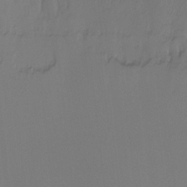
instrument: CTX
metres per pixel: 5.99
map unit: Ht
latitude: -6.5762
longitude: -29.2726
